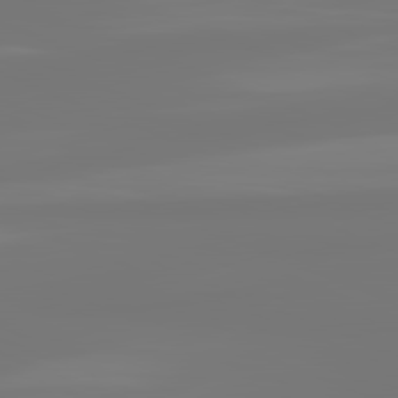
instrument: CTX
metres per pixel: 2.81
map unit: lApd
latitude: 81.7450
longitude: -176.8191
